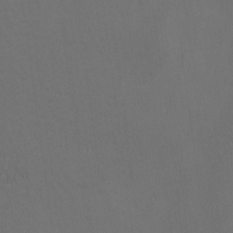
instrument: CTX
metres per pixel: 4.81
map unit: Ave
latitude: 2.1389
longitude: -112.6679
